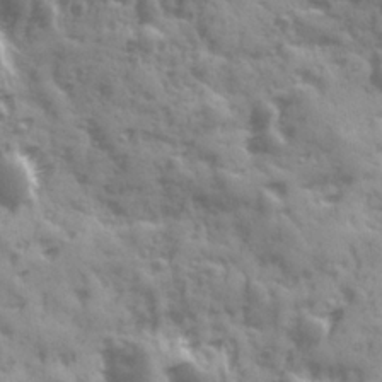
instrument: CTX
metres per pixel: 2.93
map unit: Ave
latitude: 19.1781
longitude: -132.0444
